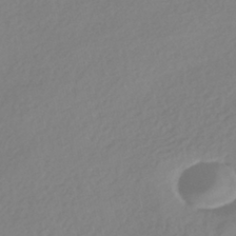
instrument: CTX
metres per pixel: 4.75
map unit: HNhu
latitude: -41.6155
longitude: 93.4265
